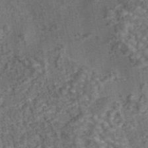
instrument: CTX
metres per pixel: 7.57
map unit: eAb
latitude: 43.5182
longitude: 106.3496
